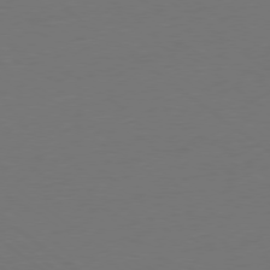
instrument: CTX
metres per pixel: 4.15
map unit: Ap
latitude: -79.0297
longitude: -55.7827
